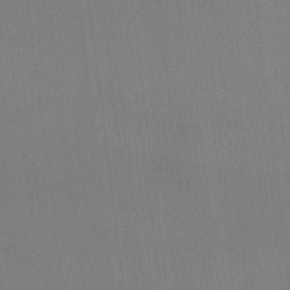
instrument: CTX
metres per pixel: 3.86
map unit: HNhu
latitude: 5.4615
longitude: 7.3887
